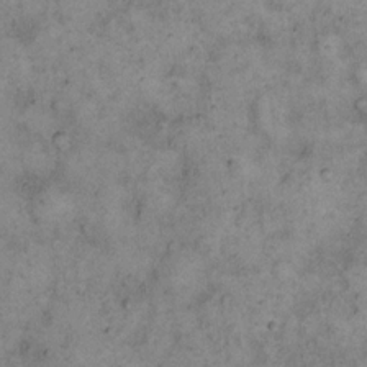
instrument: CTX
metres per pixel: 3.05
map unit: eHh
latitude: 17.5371
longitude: -62.3468
